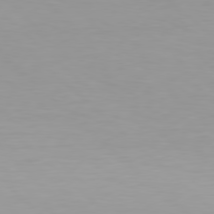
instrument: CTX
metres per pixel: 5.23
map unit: Hpe
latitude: 78.1767
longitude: -168.4223
